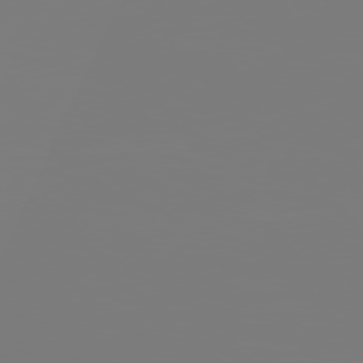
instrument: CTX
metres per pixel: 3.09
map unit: Hpe
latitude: 75.6316
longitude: -142.7246
